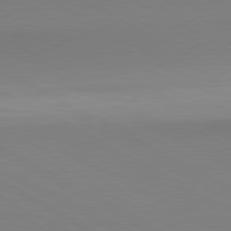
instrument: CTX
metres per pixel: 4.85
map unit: lApd
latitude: 80.4790
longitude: 146.0283
